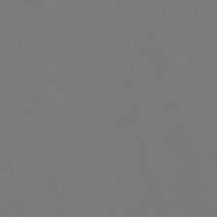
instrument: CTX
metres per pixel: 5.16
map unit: Nve
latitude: -57.5210
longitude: 51.7855
